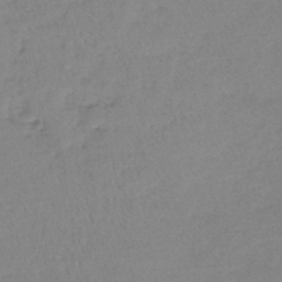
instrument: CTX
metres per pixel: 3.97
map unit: lHb
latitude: -45.3699
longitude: 59.1242
